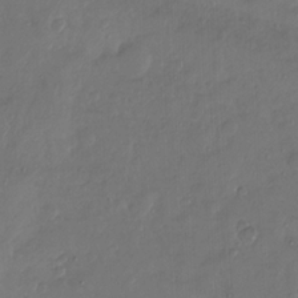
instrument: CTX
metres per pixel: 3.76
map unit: Nhu
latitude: -13.1620
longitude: -60.4790
